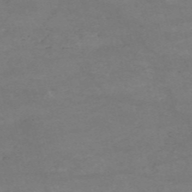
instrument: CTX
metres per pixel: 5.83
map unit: HNb
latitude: -54.7841
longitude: -44.8191
